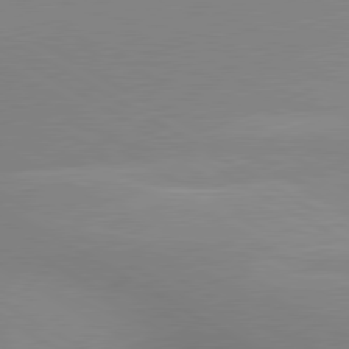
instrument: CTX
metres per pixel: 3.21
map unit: lApd
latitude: 80.2522
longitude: 135.8611
